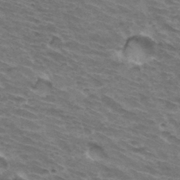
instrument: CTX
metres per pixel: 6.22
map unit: Hto
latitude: 33.7072
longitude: -42.6491
